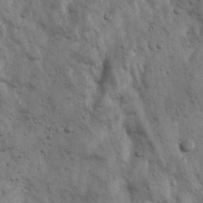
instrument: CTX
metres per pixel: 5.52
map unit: Ave
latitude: 17.0081
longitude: -133.3104
